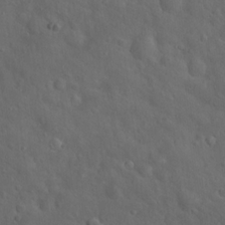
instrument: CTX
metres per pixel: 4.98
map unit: Hto
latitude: 18.1766
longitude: -53.4238
